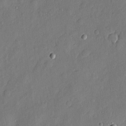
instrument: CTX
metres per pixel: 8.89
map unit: eHh
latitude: 6.1578
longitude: -74.9136
